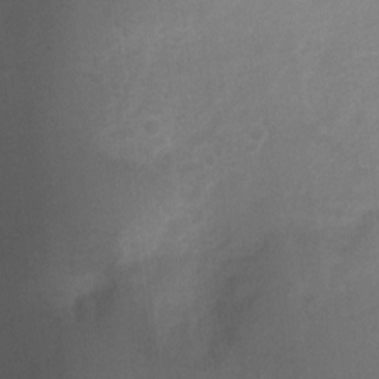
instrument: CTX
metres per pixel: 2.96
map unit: Ht
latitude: 2.5357
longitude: -27.4427
